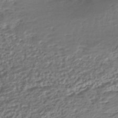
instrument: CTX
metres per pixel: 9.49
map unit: HNhu
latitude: -42.9919
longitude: 107.2187
